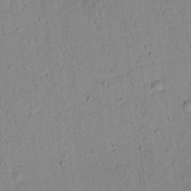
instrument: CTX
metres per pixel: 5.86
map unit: lAvf
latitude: 8.8002
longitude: 167.8044
